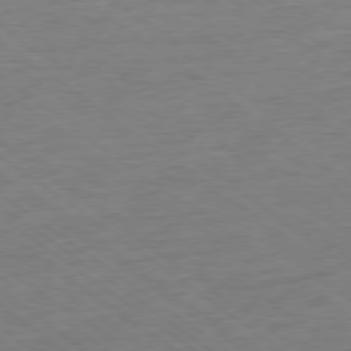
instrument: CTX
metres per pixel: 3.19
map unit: Ap
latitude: -78.3306
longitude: -82.2333
